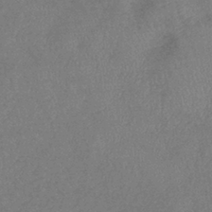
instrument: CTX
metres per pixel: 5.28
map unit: eHb
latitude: -39.0676
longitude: 77.3321
